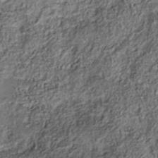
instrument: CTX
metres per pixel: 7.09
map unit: Nhu
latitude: -41.4265
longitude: -84.0255
